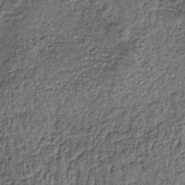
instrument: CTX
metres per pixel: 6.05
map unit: lHb
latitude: -38.3495
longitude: 65.4833
